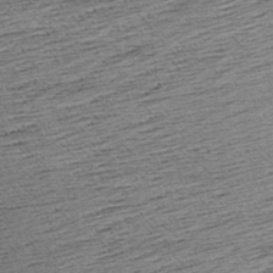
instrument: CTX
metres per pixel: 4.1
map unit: Aa
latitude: 7.7450
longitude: -140.0255
